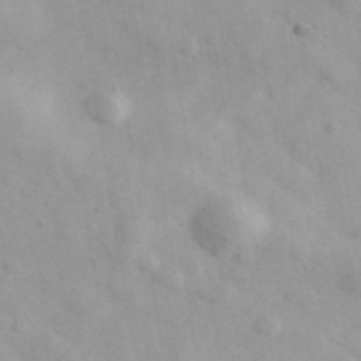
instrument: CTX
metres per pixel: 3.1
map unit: Ave
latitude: 39.5938
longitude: -107.3104
